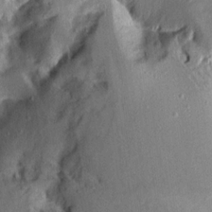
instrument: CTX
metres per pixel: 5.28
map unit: Aa
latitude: 13.2348
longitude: -144.1200
